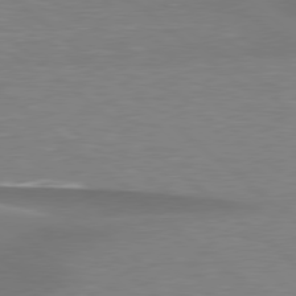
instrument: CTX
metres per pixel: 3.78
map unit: lApd
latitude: 78.9892
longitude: -88.6302
